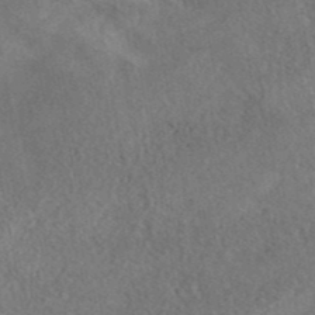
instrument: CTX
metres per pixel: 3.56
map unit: eAb
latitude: 41.8394
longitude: 102.9164
